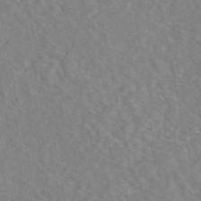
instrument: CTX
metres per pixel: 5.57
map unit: eAb
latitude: 48.4223
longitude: 117.5966
